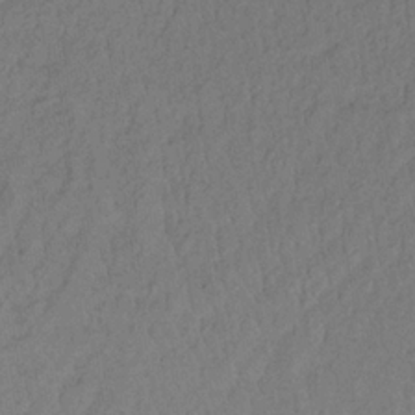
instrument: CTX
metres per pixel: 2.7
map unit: lHb
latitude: -32.8408
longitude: 64.7841
